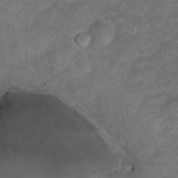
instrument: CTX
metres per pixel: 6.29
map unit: Hto
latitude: 17.6505
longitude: -37.3104
